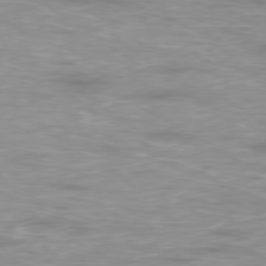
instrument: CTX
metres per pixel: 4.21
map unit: Ap
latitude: -79.2187
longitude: -92.8947
